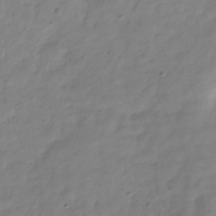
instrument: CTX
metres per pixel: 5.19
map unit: Hve
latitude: -32.5196
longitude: 91.3699
